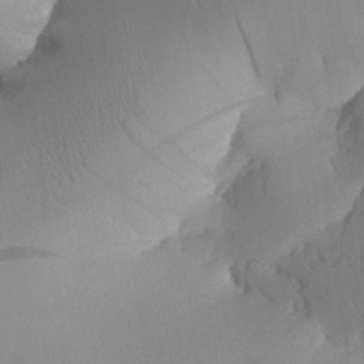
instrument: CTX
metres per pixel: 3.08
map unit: Aa
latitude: 25.1025
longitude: -132.9325
